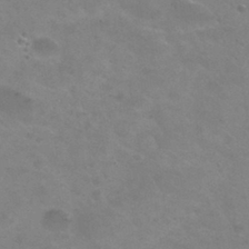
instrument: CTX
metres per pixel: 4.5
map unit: Hto
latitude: 30.7436
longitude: -47.5560
